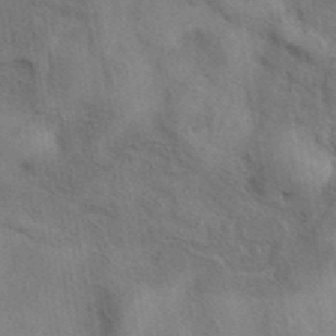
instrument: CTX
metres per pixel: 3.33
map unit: eAb
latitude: 39.7827
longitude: 112.1984
